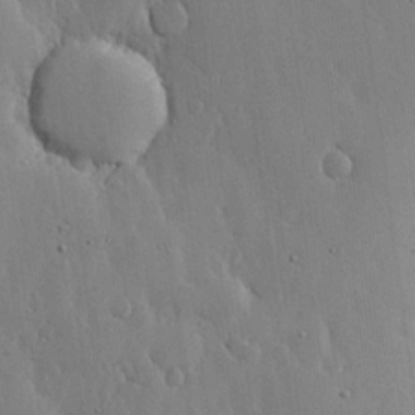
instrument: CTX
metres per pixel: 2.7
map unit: lHvf
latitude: 17.1970
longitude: -115.7638
